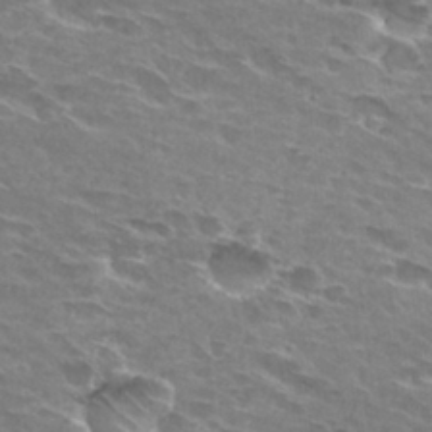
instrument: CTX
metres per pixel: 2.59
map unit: Hto
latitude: 29.5371
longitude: -42.5924
